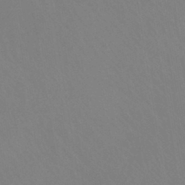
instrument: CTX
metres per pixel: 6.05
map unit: lHb
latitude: -41.8611
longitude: 64.3873
